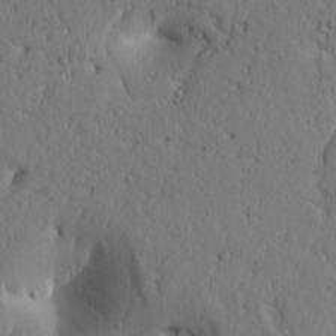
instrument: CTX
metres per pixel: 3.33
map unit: Htu
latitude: -2.1416
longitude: 170.6519
